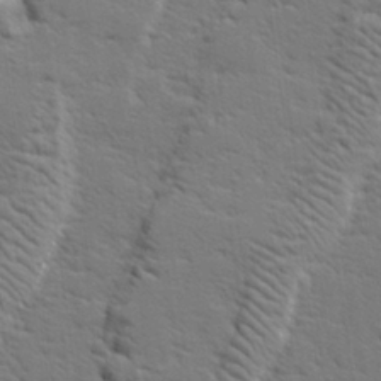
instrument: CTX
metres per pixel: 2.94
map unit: lHvf
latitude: 25.9339
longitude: 143.3887
